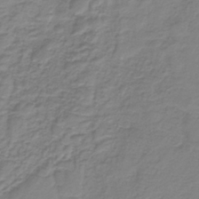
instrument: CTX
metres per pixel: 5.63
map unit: HNb
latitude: -34.3684
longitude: 53.1620
